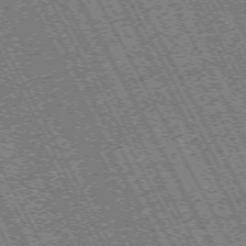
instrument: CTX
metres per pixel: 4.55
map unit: Hpe
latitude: -71.3510
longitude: 11.1431
